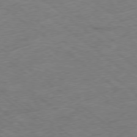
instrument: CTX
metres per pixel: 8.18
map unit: Ap
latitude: -79.0486
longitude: -49.9717
